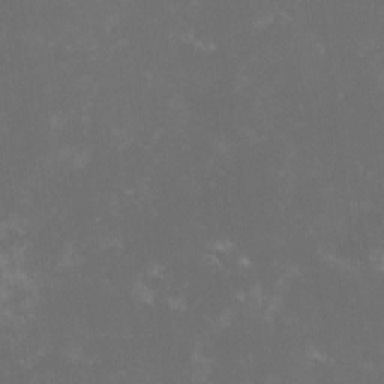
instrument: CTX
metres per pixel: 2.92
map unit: lHvf
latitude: -13.8800
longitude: -101.3293
